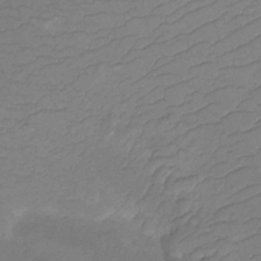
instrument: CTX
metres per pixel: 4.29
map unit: Htu
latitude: -12.6519
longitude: -70.4034
